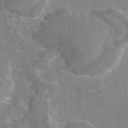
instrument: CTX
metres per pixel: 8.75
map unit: eAb
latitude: 45.5182
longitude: 107.8045
